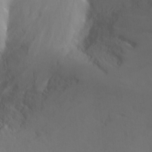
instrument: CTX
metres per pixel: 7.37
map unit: Nhu
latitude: -10.5574
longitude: -75.3482
